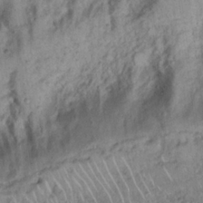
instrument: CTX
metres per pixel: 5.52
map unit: Nhu
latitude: 22.5357
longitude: -69.0081
